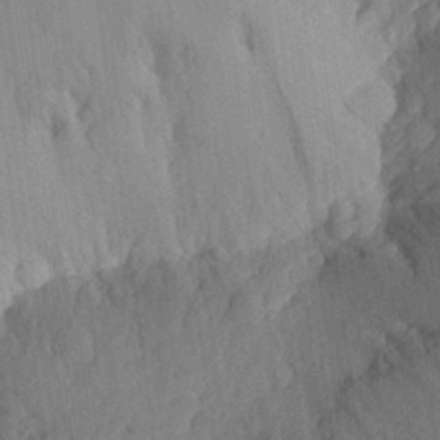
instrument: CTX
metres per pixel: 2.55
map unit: Aa
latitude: 26.9514
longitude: -145.3104
